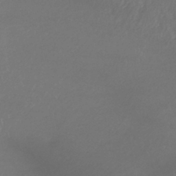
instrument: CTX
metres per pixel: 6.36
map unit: lHb
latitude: -38.3118
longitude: 72.3495
